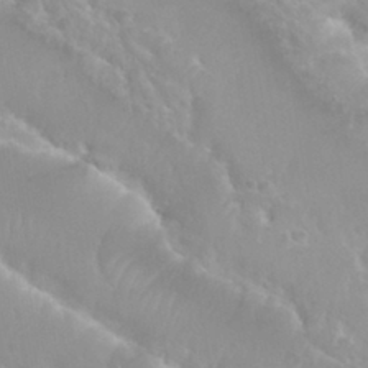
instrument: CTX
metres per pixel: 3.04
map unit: Nhu
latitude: 29.3670
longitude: -55.1025
